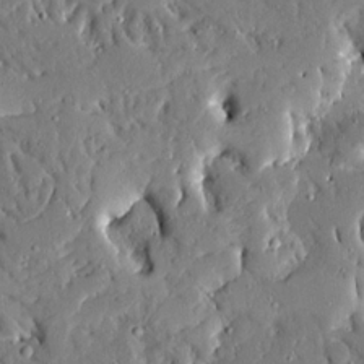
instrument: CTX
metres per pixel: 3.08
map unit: Ave
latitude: 16.6491
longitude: -140.7813
